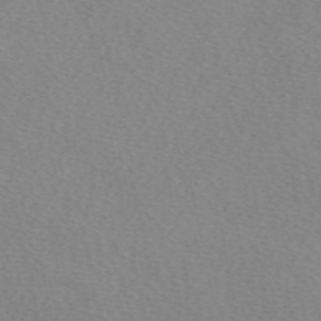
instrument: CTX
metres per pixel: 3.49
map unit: eAb
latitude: 49.1781
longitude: 107.5588
